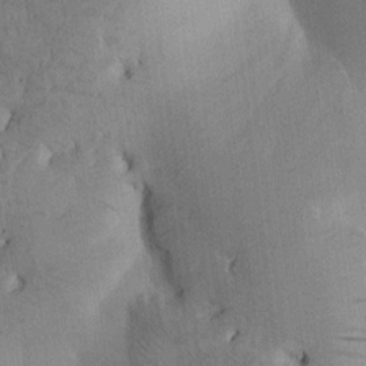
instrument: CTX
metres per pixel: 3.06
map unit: Htu
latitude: -0.1606
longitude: 172.7085
